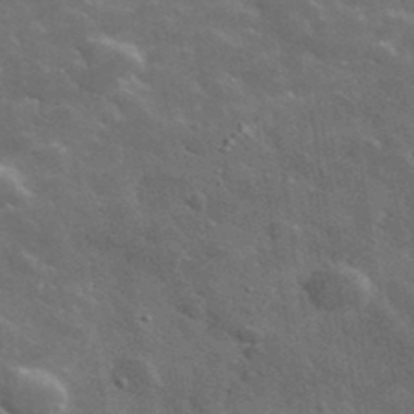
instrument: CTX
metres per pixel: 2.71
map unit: lHvf
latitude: 36.8380
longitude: -90.2900
